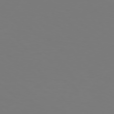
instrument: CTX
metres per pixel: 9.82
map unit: Hpe
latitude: 76.1389
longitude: -132.5546
